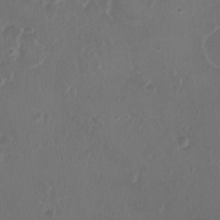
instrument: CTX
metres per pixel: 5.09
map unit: Ht
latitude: -1.7856
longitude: -19.4237
